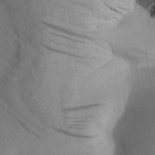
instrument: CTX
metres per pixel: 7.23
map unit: Aa
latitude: 25.9339
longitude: -143.4616
